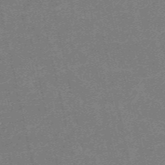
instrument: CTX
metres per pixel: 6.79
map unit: HNb
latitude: -54.7841
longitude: -40.1766
